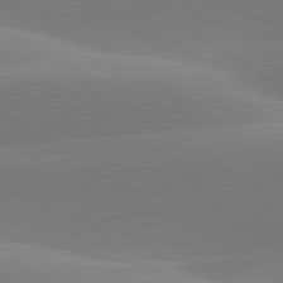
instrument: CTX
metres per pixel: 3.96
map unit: lApd
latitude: 79.9339
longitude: -94.9136
